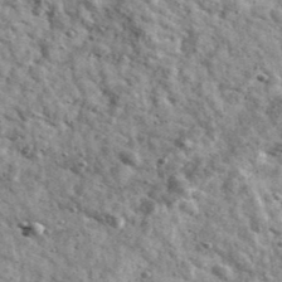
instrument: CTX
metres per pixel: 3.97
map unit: Ave
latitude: 41.1403
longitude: -107.4426
